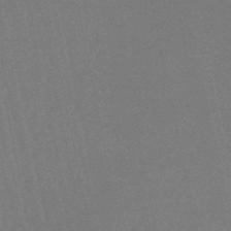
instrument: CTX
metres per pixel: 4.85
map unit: eHb
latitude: -50.5196
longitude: 69.4454
